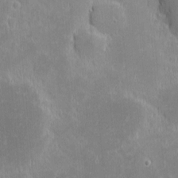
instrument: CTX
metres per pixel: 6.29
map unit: eHh
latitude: -2.0661
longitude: -85.1970
